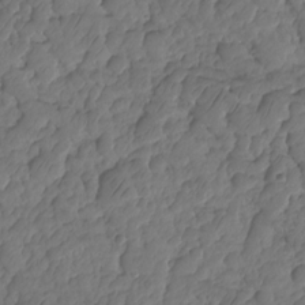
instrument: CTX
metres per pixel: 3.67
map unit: HNhu
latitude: -24.9542
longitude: 49.5399
